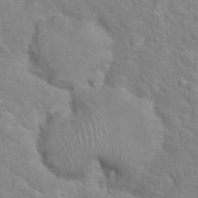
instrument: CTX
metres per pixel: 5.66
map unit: Hto
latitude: 17.7639
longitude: -34.8758
